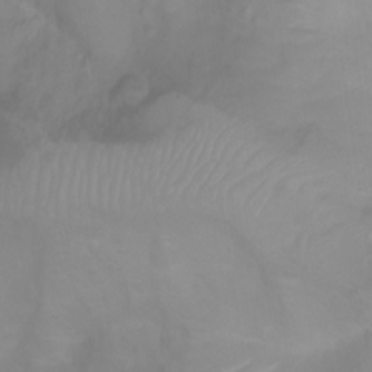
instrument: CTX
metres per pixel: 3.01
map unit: Nhu
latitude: -5.0486
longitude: -80.1200
